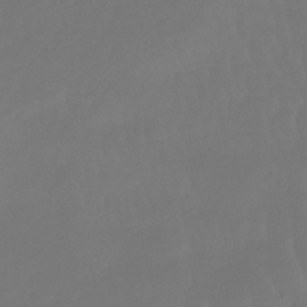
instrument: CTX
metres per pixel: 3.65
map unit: eHb
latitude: -46.9730
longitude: 81.2187
